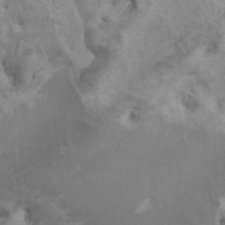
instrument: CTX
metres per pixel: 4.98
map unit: HNhu
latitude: 6.1767
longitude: -1.6316
